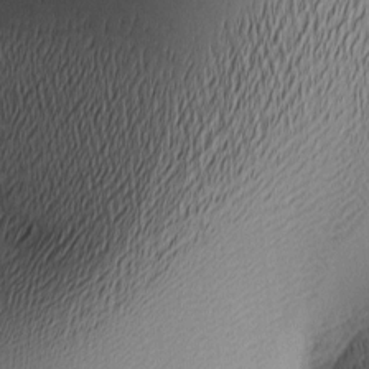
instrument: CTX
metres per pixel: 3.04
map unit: lAa
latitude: 2.5734
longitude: -116.0633
